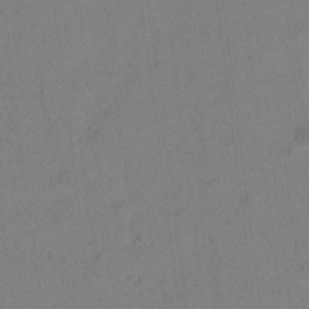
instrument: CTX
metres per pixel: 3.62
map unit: Hto
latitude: -4.8219
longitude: -35.8961
